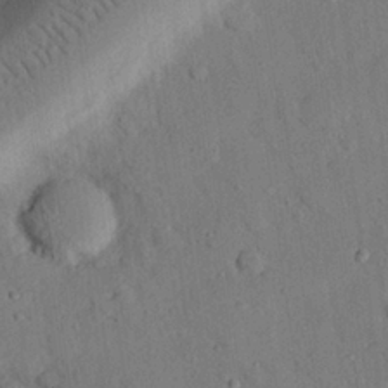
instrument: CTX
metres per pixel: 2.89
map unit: eHh
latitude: 26.5168
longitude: -80.0255
